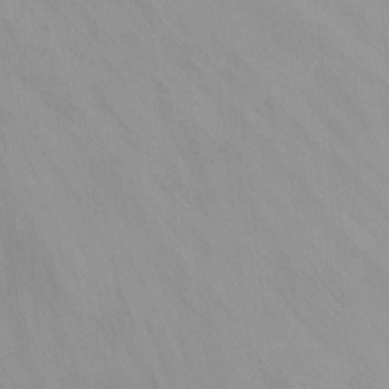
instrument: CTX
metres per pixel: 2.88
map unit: Nhu
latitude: -8.5385
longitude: -50.7057
